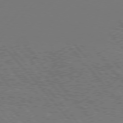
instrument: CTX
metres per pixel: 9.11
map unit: Hpe
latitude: 76.2333
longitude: -137.6694
